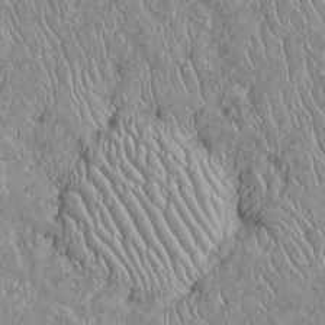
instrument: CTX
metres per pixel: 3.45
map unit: Htu
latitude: -6.2172
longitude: 153.6344
